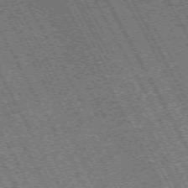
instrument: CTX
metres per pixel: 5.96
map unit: Hpe
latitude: -71.2187
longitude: 11.0864
